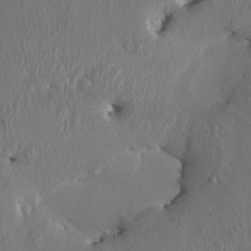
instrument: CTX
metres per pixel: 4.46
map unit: HNhu
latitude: 3.4993
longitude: -6.3845
